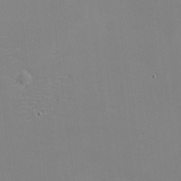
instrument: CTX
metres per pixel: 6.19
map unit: eHh
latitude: -2.9730
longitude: -80.6301
